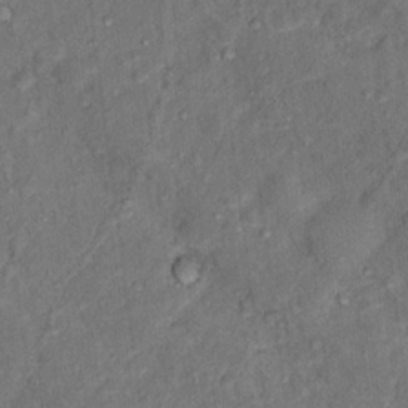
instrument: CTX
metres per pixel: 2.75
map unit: Ht
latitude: 14.7625
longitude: -37.4993
